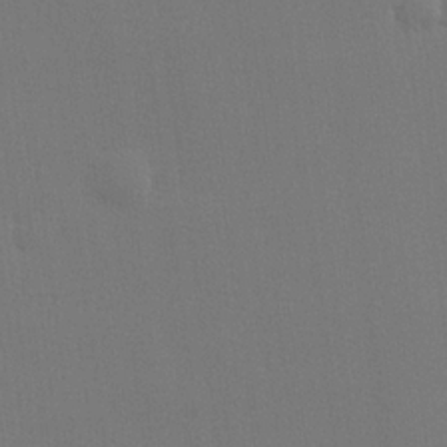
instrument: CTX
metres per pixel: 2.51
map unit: lHvf
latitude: 23.6883
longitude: 141.2565
